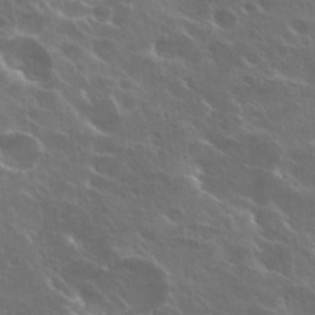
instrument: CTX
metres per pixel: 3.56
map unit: Hto
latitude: 27.9528
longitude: -41.1214
